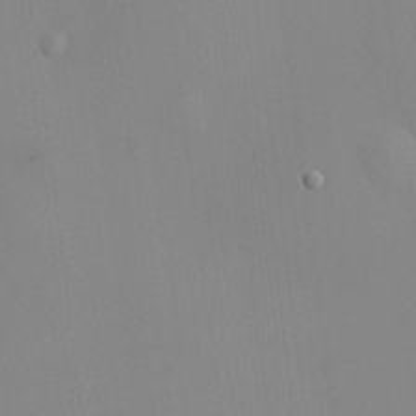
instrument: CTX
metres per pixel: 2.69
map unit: HNhu
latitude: 11.4049
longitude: 10.1417
